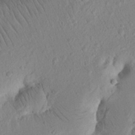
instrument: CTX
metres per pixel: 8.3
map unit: Nhu
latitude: 16.5735
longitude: -75.4238
